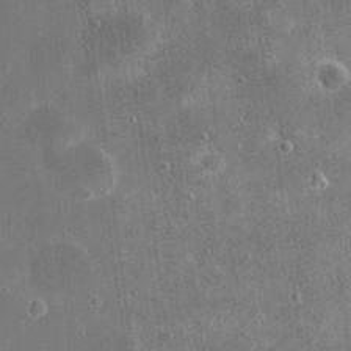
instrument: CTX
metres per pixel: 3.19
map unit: eHh
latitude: 20.1767
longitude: -65.8772
